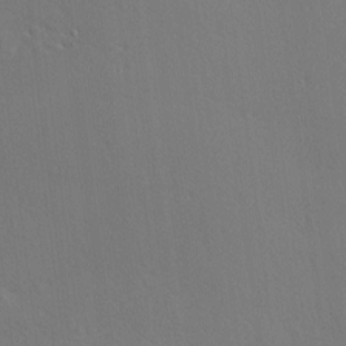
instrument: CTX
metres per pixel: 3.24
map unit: Nhu
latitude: 0.6679
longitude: -76.9702
